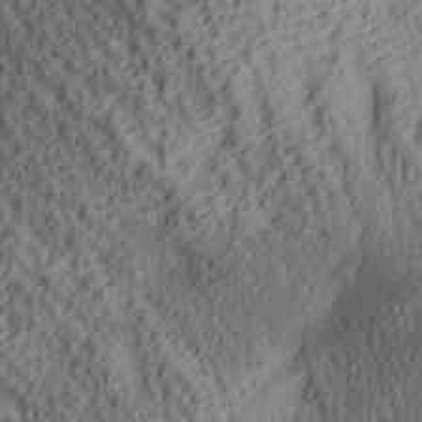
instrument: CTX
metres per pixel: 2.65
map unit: lAa
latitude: 5.4993
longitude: -117.0081
